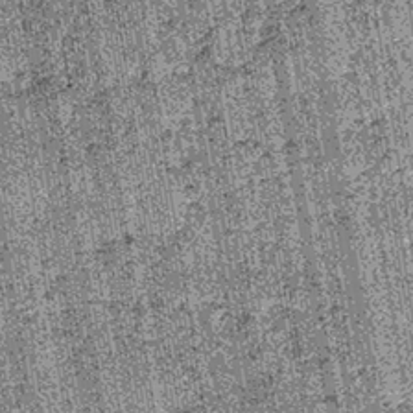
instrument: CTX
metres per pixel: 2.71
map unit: lHb
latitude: -39.4076
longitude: 67.5777
